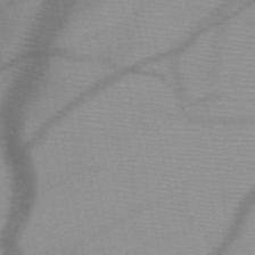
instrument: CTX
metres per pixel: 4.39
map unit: HNb
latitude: -48.0094
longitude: -41.3103
